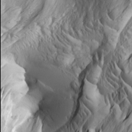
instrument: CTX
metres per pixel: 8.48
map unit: Ht
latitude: 7.7261
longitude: -77.9906
